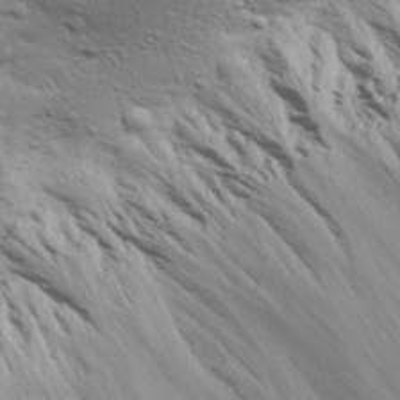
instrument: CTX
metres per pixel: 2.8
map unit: Aa
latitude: 30.7436
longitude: -134.7435
